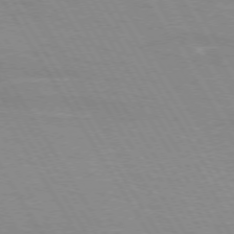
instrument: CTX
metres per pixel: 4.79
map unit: lApd
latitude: 72.5924
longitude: -56.2333
